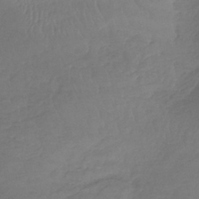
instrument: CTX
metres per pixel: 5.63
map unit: lHb
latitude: -41.0675
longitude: 68.6329
